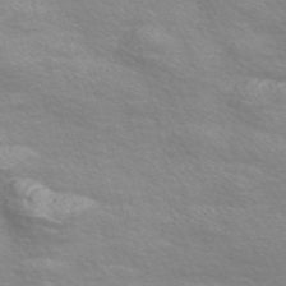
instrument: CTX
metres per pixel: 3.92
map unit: Nve
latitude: -56.4251
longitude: 53.3131
